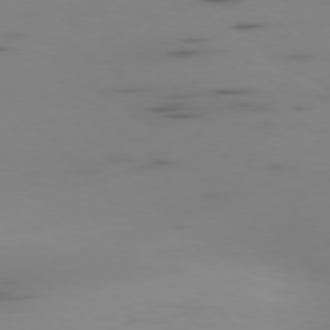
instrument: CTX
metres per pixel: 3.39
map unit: Ap
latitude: -76.8219
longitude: -65.9339
